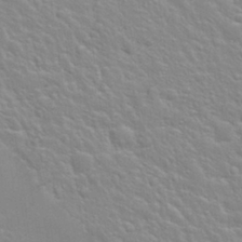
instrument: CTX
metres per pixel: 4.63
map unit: Nhu
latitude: 28.8002
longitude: -54.4979
